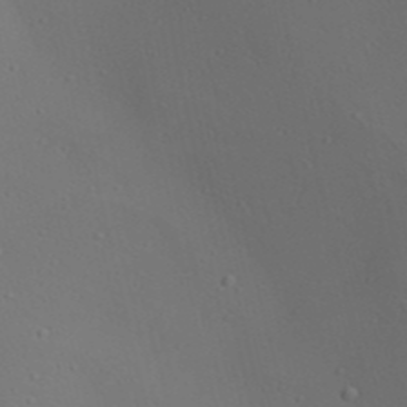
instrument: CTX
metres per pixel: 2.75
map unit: Aa
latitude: 23.2159
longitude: -138.2522
